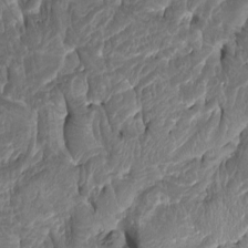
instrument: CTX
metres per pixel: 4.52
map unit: Nhu
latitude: -9.4076
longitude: -77.0458
